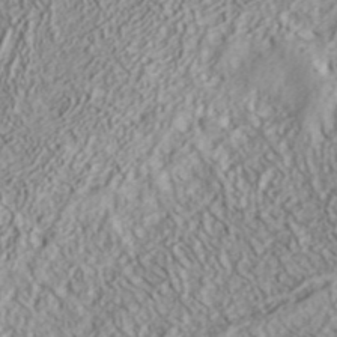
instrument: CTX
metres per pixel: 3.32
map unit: ANa
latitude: 35.3670
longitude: 13.5399
